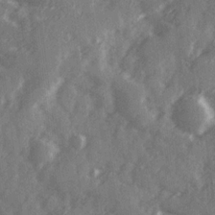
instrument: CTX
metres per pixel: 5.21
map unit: Ave
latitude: 19.6127
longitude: -130.7247
